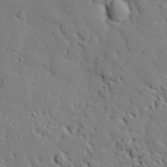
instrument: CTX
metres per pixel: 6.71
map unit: eHh
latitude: 30.3090
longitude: -82.7435
